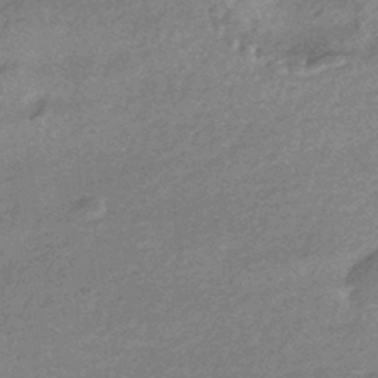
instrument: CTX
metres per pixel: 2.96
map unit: HNhu
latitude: -43.1998
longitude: 92.9164
